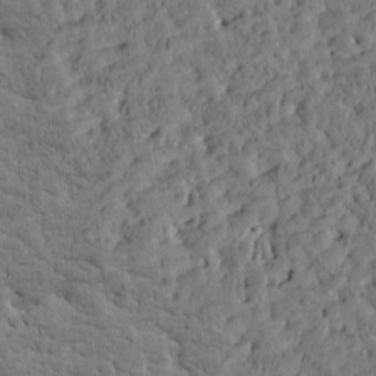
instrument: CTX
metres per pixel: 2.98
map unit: Htu
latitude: -3.3509
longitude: 175.3320
